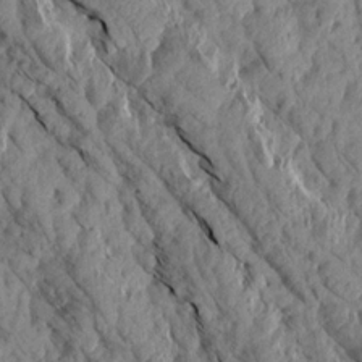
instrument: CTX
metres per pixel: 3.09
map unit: Aa
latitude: 16.9136
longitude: -145.5371
